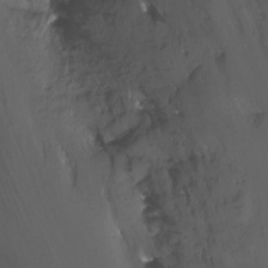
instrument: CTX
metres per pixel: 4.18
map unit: Nhu
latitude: -12.1795
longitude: -50.0444
